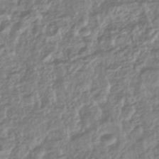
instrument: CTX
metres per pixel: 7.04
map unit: HNhu
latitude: -44.1984
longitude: 97.8800
